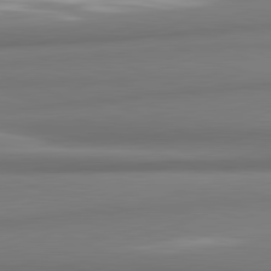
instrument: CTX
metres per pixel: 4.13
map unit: lApd
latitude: 81.8772
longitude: 176.2551
